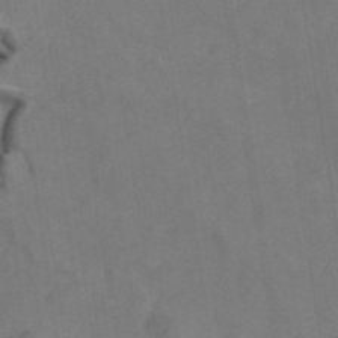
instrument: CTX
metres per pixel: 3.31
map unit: ANa
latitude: 44.2333
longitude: 25.5966
